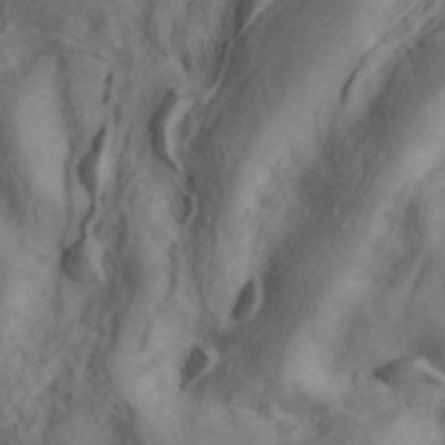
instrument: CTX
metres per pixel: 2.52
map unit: ANa
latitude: 41.3293
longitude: 14.9920
